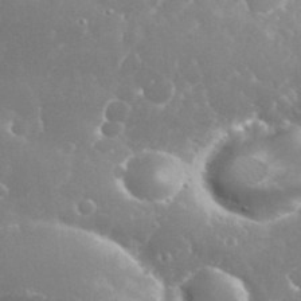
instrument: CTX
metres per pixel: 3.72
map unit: eHh
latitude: 35.5182
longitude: -58.6491
